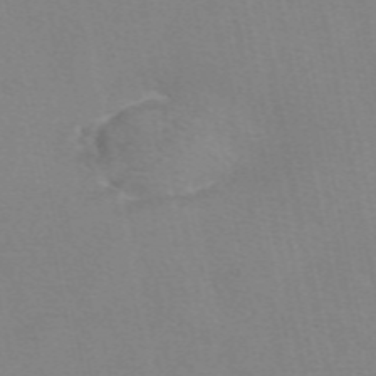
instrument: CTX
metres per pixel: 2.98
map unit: eAb
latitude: 49.9717
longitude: 104.6707
